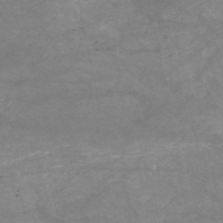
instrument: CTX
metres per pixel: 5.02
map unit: HNb
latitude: -53.5210
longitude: -41.5749
